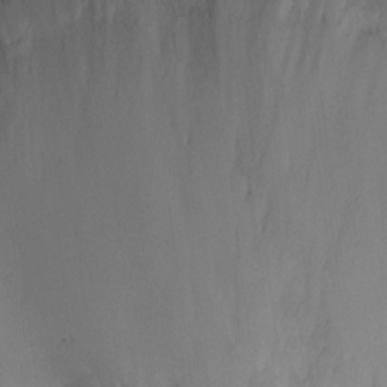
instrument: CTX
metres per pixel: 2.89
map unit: Nhu
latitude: -7.5021
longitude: -41.0647
